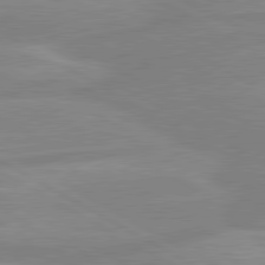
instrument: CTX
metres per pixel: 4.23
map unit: lApd
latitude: 80.5357
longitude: -168.1578
